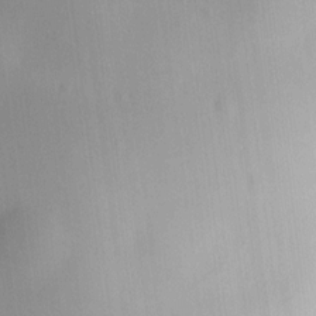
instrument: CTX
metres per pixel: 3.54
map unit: HNhu
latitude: 10.6680
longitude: 9.5777
